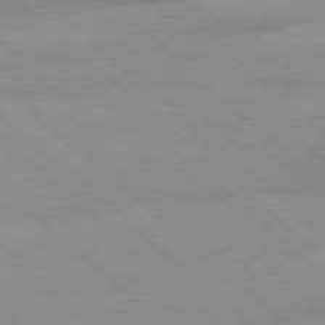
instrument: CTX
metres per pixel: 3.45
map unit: Ap
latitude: -78.1039
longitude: -90.4223
